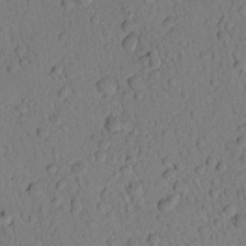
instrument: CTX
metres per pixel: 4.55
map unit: lAvf
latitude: 8.7624
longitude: 169.5777
